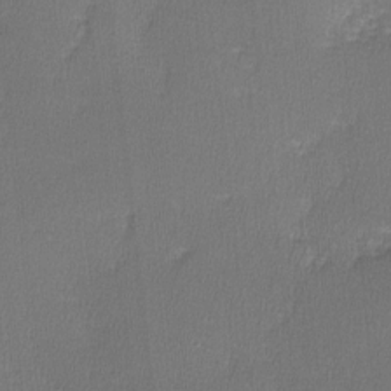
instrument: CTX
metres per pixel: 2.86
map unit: lHvf
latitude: -11.6722
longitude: -99.6693
